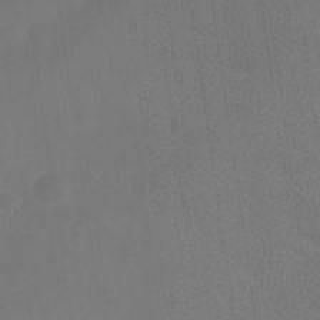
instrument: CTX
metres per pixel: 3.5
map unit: Nhu
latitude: 27.0836
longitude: -64.5168
